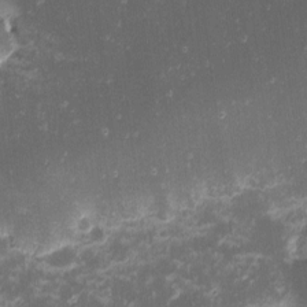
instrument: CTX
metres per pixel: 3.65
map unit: eHh
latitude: -1.1998
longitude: -86.4034
